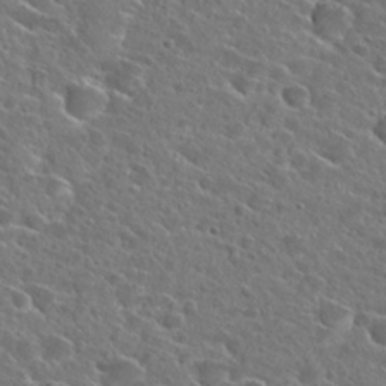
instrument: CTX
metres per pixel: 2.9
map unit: Hto
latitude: 24.6679
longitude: -45.3292
